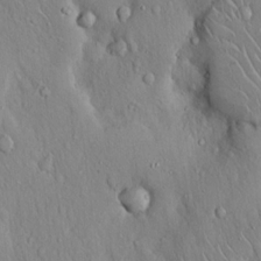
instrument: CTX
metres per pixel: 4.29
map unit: Hto
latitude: 17.3671
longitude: -58.3467
